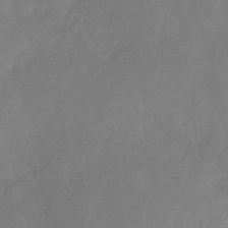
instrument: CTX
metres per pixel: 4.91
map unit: Nhu
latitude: -28.1984
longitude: -76.0633
